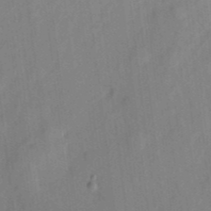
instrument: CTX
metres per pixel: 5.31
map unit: eHh
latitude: 4.5168
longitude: -73.9717
